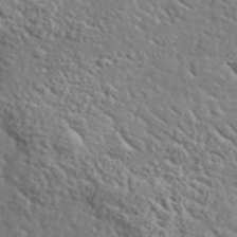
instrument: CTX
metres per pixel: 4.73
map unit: lHvf
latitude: 37.7828
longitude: -92.1955
